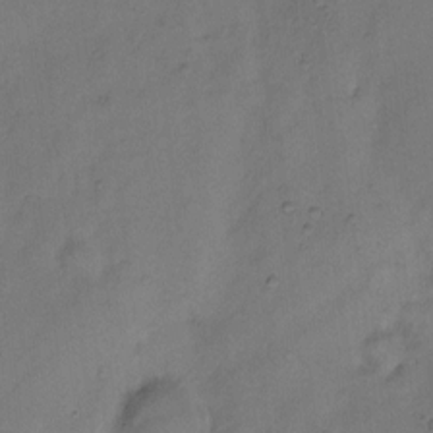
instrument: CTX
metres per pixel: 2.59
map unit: Hto
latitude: 6.8569
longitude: -61.8205
